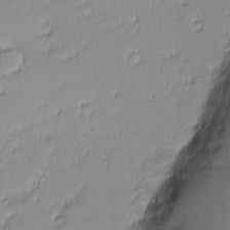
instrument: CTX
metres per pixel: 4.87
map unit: eHh
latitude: -2.6518
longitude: -81.8961
